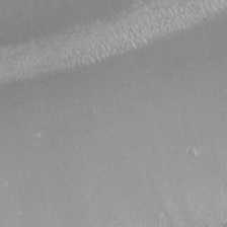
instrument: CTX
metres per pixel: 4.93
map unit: Nhu
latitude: -9.3321
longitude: -78.9892
